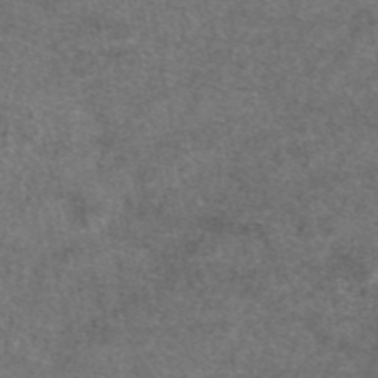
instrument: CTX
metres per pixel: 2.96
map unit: eAb
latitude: 47.6127
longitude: 108.0472
